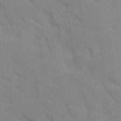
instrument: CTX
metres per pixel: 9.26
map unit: Ave
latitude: 9.0648
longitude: -103.3104
